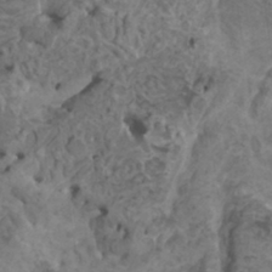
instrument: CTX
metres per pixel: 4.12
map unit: HNhu
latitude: 6.9325
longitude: -0.8569
